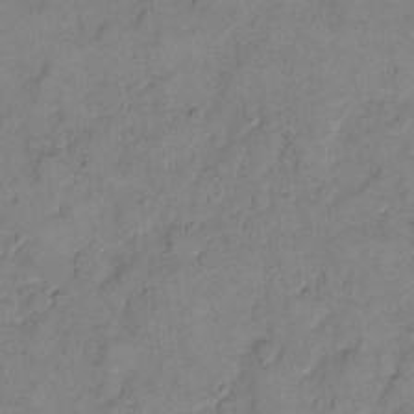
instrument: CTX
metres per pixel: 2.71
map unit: eHh
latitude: 10.6113
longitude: -64.3278
